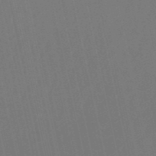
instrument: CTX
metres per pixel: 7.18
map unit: eHb
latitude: -51.1620
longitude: 77.1242
